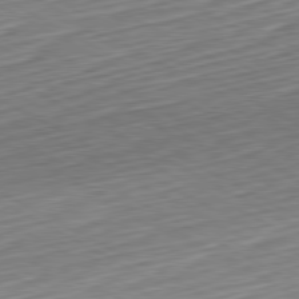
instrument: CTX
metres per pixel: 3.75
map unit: Hpe
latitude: -80.6519
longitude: 23.7289
